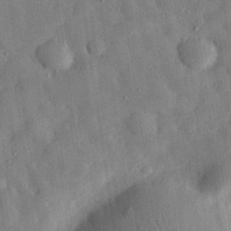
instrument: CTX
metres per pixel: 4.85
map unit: eHh
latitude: 30.4601
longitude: -75.4804
